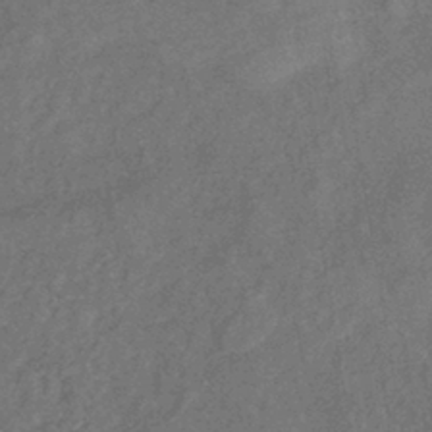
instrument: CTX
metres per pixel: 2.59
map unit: eHb
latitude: -39.5210
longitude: 77.4265
